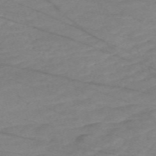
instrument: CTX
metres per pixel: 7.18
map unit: Nve
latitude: -58.8030
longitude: 61.1809
